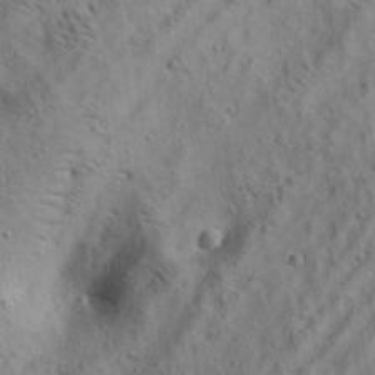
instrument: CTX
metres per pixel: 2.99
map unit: lAa
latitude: 20.0255
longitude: -140.2900
